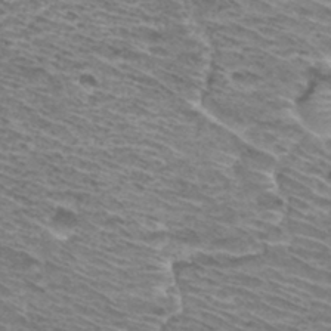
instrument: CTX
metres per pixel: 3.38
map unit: Hto
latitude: 31.4049
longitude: -42.2712
